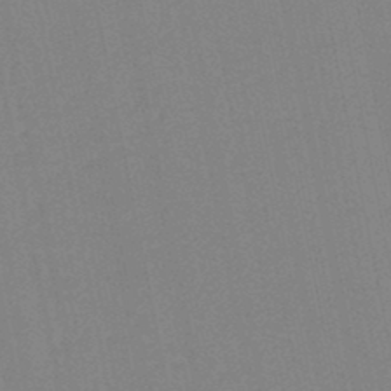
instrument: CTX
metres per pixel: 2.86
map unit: HNb
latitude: -45.1998
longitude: 55.7856
